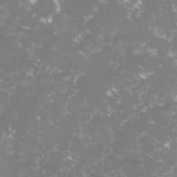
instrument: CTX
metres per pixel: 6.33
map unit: lHvf
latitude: -16.1417
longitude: -100.1011
